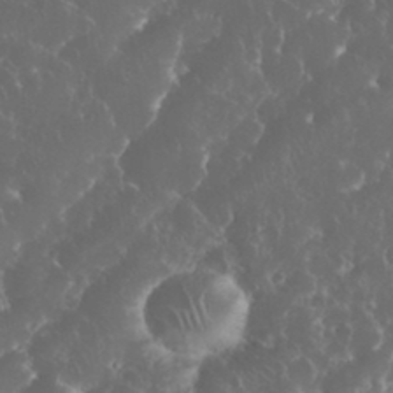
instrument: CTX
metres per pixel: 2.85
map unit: eHh
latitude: 34.0444
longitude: -63.0081
